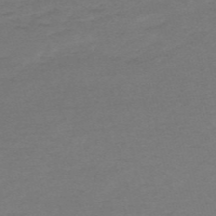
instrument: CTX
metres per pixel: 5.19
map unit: HNb
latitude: -54.9731
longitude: -40.6112
